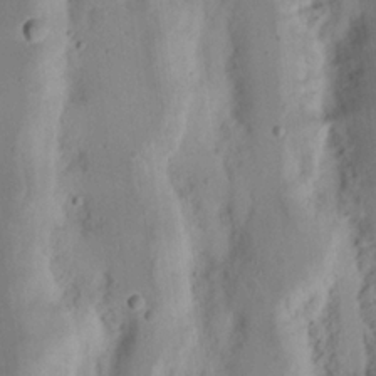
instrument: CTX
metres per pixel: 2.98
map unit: Nhu
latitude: 16.4979
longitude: -73.9906
